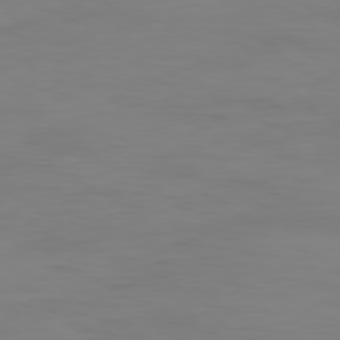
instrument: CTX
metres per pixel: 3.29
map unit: Ap
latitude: -79.4454
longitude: -78.7813
